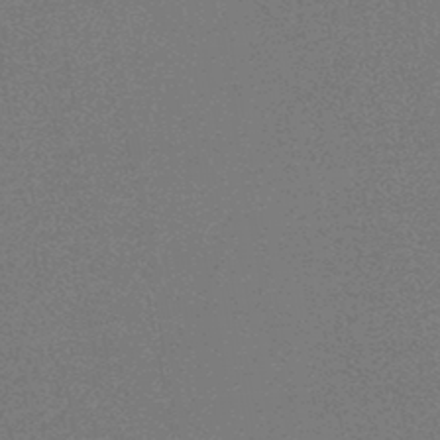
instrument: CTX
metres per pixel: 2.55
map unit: HNb
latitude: -46.1983
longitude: -39.8016
